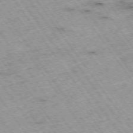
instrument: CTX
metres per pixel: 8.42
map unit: Hpe
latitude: -74.5763
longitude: 3.9367
